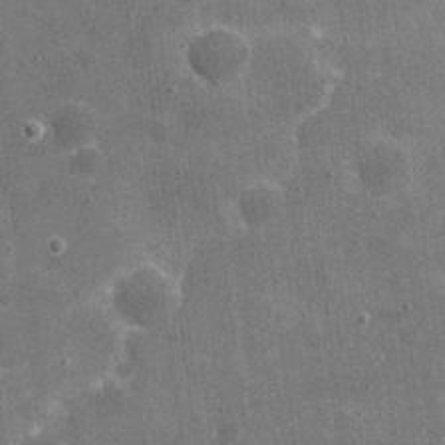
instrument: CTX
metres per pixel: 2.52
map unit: eHh
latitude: 20.0633
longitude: -65.5560
